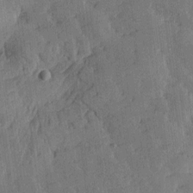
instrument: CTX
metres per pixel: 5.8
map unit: Htu
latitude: -2.3117
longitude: -176.1011
